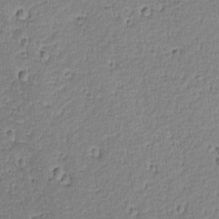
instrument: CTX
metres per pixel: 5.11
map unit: lAvf
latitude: -9.2187
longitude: -119.5938
